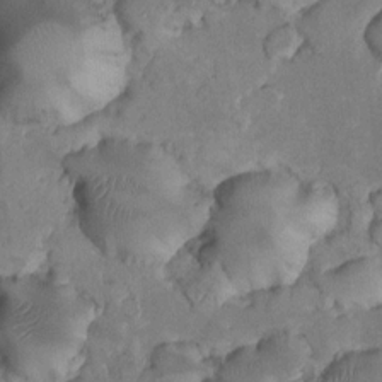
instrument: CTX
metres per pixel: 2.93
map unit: Nhu
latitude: 8.7435
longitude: -25.3292
